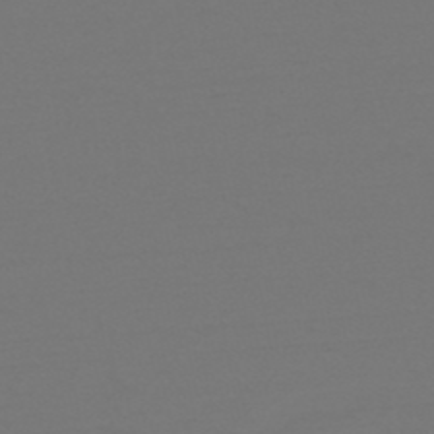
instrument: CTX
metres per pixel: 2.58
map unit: HNb
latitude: -51.8800
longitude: -43.7828
